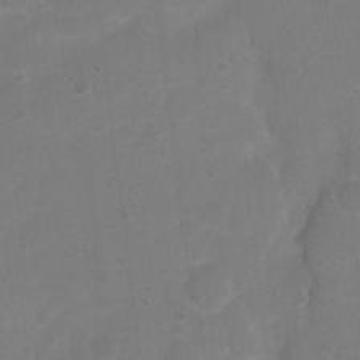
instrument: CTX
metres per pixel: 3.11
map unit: Nhu
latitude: 4.2711
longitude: -26.6302
